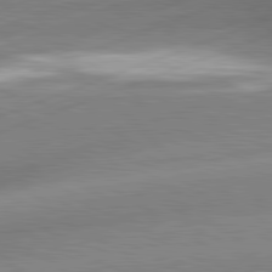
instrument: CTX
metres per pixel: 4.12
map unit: lApd
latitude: 81.2348
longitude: -156.0822
